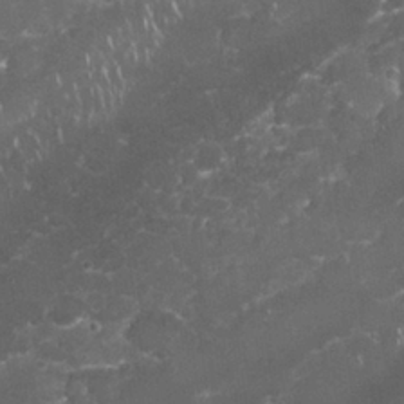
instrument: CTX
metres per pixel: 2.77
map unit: Nhu
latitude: 26.5357
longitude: -61.1403
